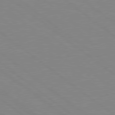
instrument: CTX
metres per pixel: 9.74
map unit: Hpe
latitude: 78.8569
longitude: -124.2144
